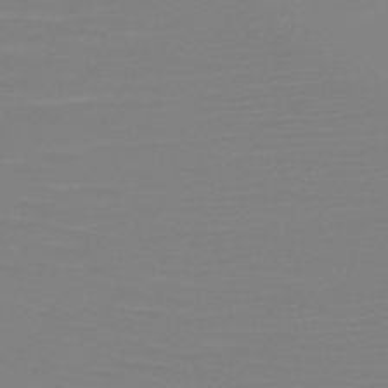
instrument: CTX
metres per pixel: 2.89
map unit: HNb
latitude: -46.1605
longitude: -43.8394
